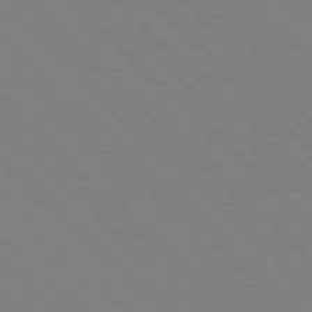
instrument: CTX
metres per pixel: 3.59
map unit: Ap
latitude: -77.3132
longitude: -66.1955
